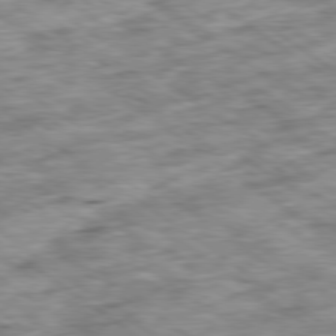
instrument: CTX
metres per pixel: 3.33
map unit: Ap
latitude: -79.7099
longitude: -76.1011
